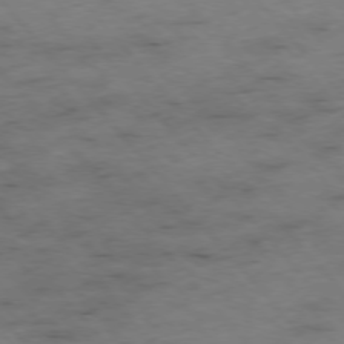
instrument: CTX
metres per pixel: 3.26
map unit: Hpe
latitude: -76.5952
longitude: -18.2333
